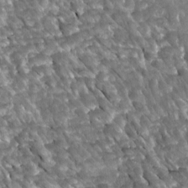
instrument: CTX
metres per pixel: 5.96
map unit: Htu
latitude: 2.0255
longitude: 142.6896
